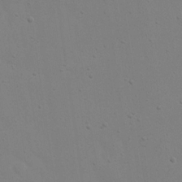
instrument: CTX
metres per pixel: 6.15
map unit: eHh
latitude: 18.4223
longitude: -71.6883
